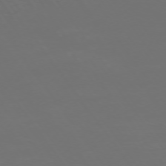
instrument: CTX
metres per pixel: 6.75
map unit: Ap
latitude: -74.2740
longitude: -76.1577
